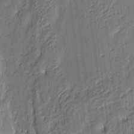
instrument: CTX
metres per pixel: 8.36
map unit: eHh
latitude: 4.4223
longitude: -77.2915
